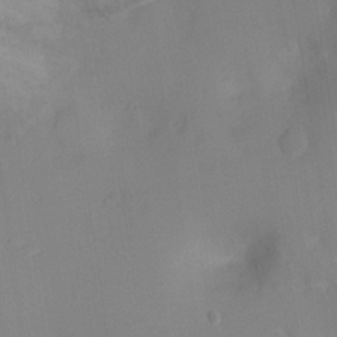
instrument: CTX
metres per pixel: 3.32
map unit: Ht
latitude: -9.2376
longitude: -24.9891
